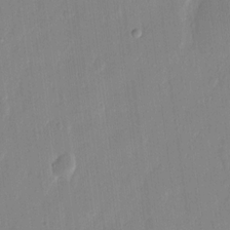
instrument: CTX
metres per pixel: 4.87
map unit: eHh
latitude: 12.1578
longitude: -70.6112
